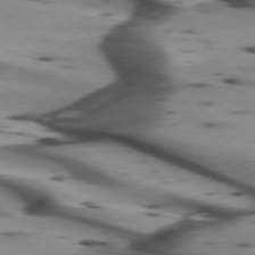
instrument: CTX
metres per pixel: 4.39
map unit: lApd
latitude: 75.1592
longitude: -64.6113
